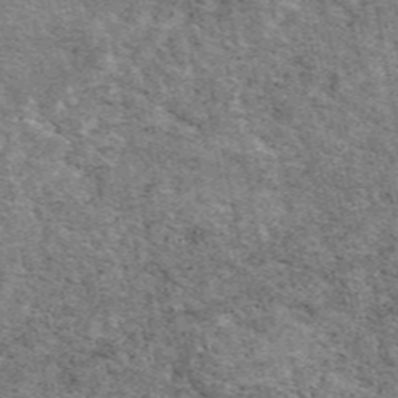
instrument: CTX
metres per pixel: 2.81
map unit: eAb
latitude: 48.4412
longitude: 116.6518
